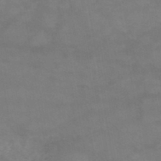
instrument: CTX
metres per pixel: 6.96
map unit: HNb
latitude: -45.3699
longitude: -37.0081
